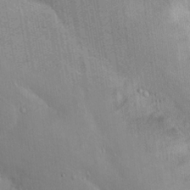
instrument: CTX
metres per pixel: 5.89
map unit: Nhu
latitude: 15.2726
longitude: -29.5749
